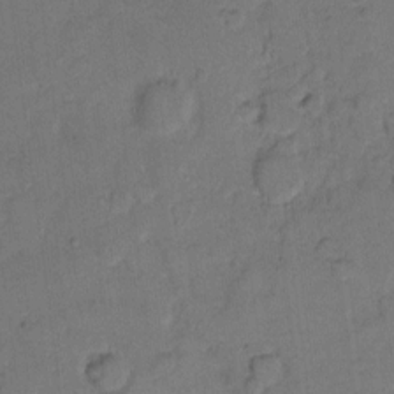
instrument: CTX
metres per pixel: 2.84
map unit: eHh
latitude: 9.0836
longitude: -64.3278
